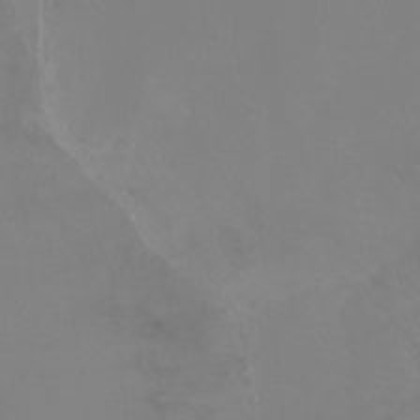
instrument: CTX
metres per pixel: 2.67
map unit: Ht
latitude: -0.8597
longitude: -38.7057
